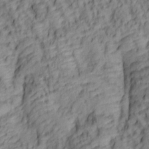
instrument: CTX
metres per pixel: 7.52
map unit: lAa
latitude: 5.5749
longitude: -116.4412
